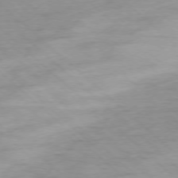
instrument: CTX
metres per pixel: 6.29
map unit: Ap
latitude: -77.5399
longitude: -78.6680
